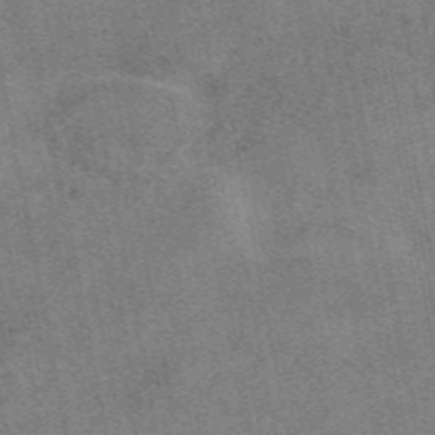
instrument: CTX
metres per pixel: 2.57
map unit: eAb
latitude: 47.8962
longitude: 121.4643
